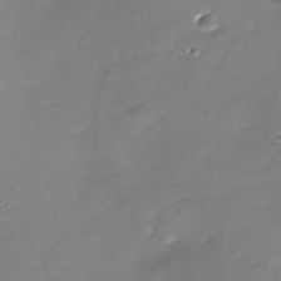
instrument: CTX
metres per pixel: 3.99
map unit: Nhu
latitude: -29.4643
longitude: -77.8394
